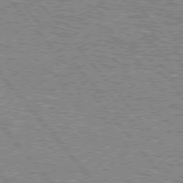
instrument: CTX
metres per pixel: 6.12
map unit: lApd
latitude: 76.0444
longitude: -80.2711
